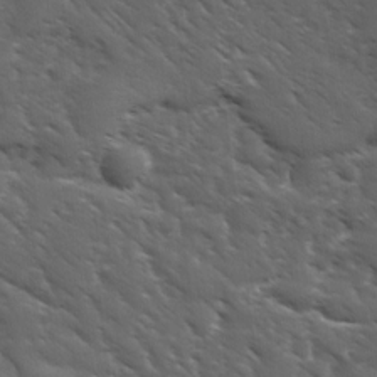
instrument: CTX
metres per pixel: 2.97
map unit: Ave
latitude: 11.1214
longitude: -103.7072
